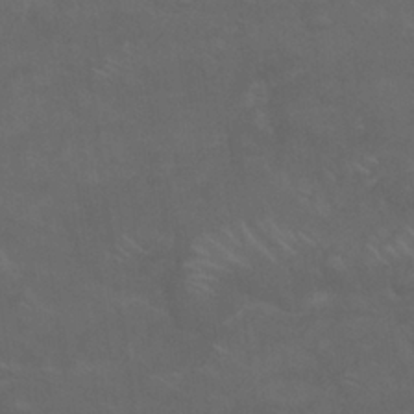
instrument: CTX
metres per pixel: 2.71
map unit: Nhu
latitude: 26.0444
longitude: -54.3089
